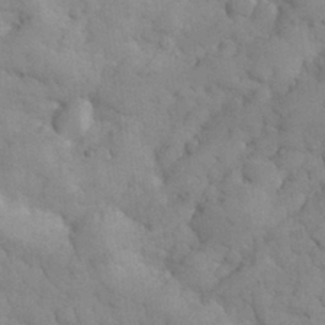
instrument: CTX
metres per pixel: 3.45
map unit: eHh
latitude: 32.4223
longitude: -68.7624
